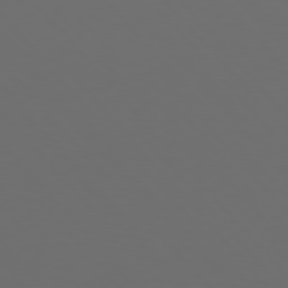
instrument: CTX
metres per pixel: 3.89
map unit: Hpe
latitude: 76.9702
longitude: -166.1200
